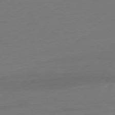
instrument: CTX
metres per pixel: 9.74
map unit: Ap
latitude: -78.6329
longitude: -76.9513
